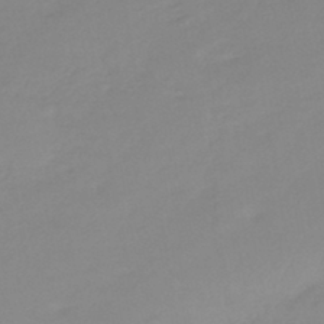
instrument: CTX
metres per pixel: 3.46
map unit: eHb
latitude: -44.9731
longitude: 85.7288
